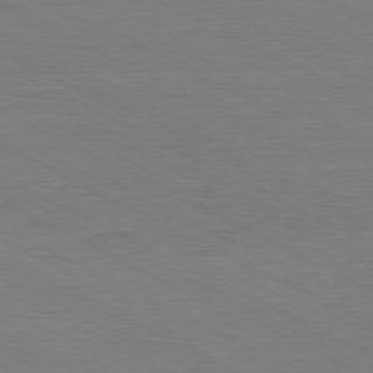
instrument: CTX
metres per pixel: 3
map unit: Hpe
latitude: -81.3321
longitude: 18.0472
